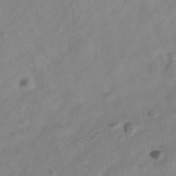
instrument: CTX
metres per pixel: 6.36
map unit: Nhe
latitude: -40.5196
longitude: -110.1767
